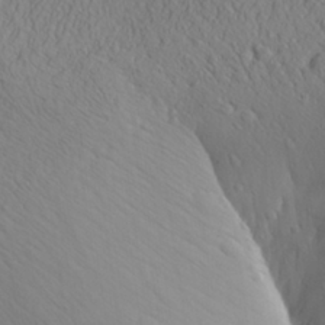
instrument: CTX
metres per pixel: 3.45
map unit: Aa
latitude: 27.7450
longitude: -144.7246
